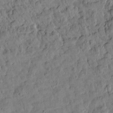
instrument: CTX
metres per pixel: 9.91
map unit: Htu
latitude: 2.1389
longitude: 178.1605
